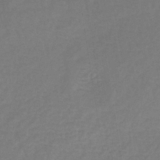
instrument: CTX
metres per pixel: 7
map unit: lHb
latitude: -41.7289
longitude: 59.1809
